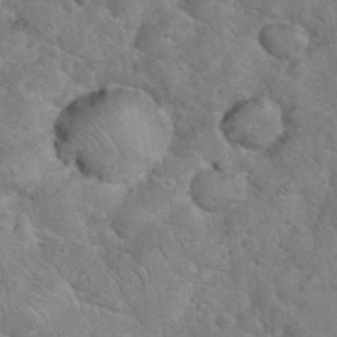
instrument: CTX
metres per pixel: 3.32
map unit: eHh
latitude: 36.1389
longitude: -64.5357
